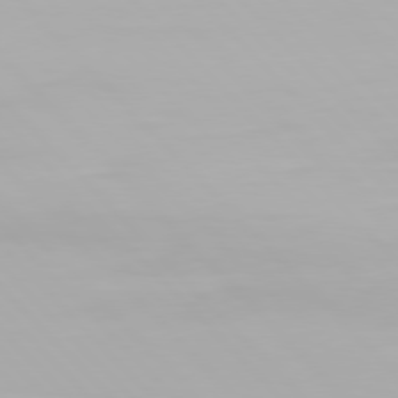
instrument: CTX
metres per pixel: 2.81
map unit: Hpe
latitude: 77.3292
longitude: -172.3278
